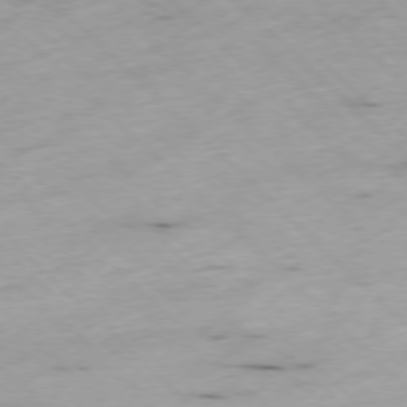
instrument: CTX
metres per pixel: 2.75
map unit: Ap
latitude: -77.3699
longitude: -60.8002
